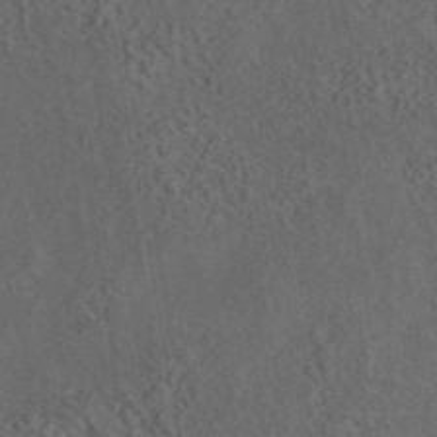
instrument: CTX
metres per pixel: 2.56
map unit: eAb
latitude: 43.9339
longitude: 116.2172
